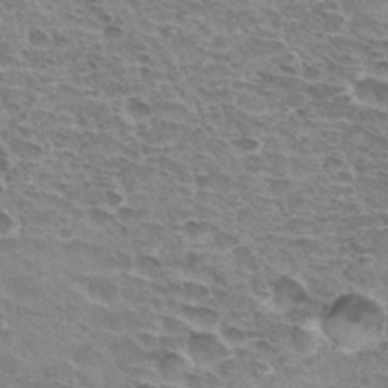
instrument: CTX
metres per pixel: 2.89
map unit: Hto
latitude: 33.4049
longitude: -44.7246
